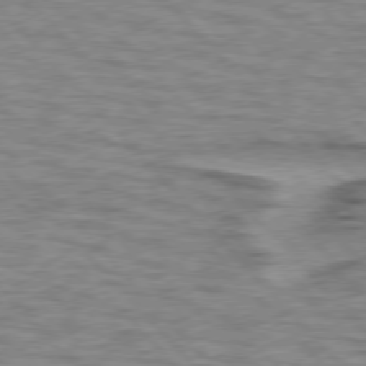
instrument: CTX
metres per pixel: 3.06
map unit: lApd
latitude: 76.5545
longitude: -77.1592
